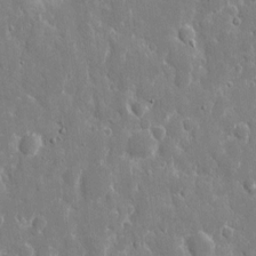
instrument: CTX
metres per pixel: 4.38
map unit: eHh
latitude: 8.8569
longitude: -69.9717
